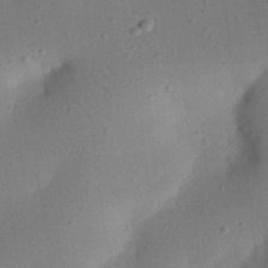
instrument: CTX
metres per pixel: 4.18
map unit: eHh
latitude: 24.6868
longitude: -70.2522
